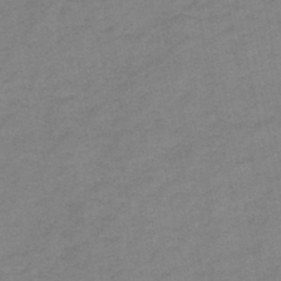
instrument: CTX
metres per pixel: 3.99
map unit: HNb
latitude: -45.9745
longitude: -36.1578
